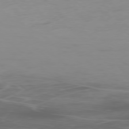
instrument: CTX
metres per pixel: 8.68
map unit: Ap
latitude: -78.8597
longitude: -71.0647
